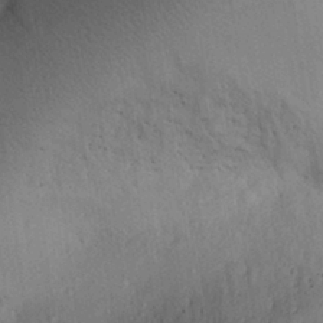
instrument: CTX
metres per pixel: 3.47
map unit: Aa
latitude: 28.9702
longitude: -145.7638
